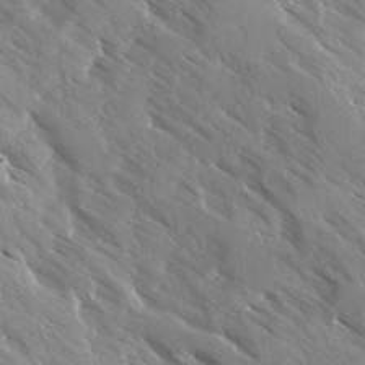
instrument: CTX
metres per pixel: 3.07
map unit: Ave
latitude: -1.5777
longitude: -111.9906
